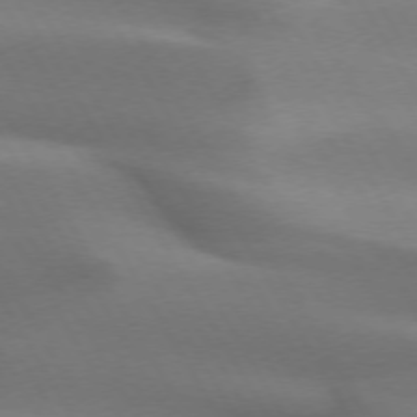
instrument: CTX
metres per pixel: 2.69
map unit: lApd
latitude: 72.9136
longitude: -51.5938
